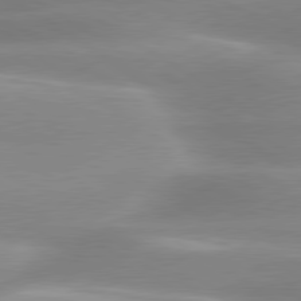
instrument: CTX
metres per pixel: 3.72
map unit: lApd
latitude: 80.1767
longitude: -137.0837
